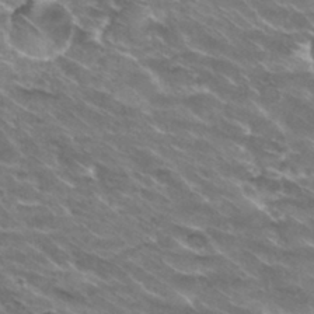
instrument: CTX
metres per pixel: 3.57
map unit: Hto
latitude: 30.2334
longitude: -42.8569
